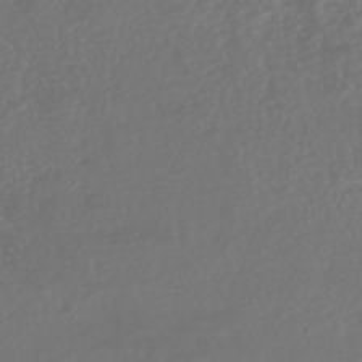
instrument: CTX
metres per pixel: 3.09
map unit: HNhu
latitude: -46.2739
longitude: 105.1809
